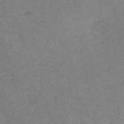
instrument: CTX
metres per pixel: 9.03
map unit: HNb
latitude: -54.3495
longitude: -47.5560
